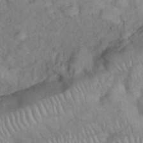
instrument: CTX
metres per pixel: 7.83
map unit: eHh
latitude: 38.7813
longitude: -56.1766
